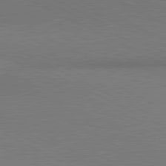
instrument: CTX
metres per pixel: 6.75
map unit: lApd
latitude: 80.8380
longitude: 145.0675
